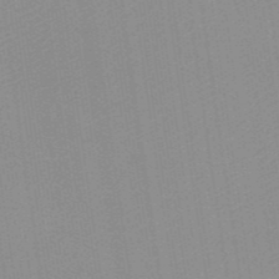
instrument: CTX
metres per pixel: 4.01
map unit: HNb
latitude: -44.9164
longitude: -43.1403
